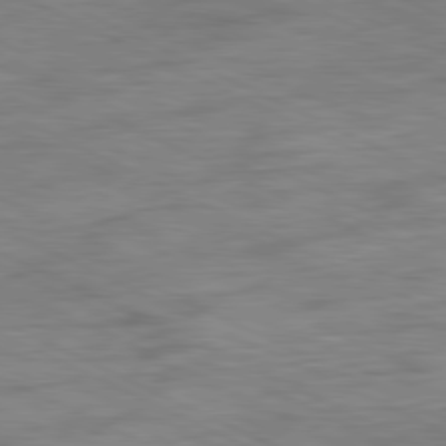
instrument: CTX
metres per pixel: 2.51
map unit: Ap
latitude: -81.1242
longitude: -91.7072
